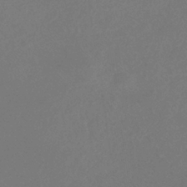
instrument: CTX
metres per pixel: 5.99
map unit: eHb
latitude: -35.3321
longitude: 78.4818
